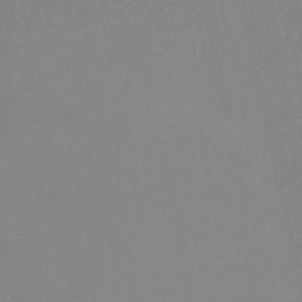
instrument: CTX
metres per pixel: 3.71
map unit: HNb
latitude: -52.7085
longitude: -45.2915
